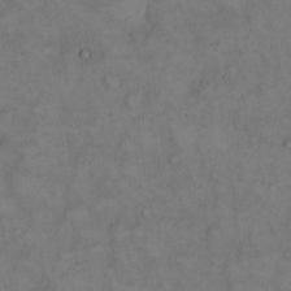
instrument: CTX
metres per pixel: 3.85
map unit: eHh
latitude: 14.7625
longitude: -62.1389
